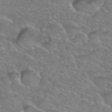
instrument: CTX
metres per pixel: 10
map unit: Hto
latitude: 35.2537
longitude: -44.6679
